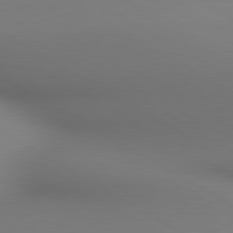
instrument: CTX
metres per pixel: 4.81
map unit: lApd
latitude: 80.4034
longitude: 136.9541
